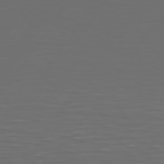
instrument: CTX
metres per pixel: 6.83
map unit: Hpe
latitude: 74.9325
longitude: -125.6316
